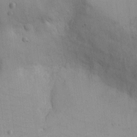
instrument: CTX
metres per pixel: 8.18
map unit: eHh
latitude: -5.8044
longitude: -80.5546
